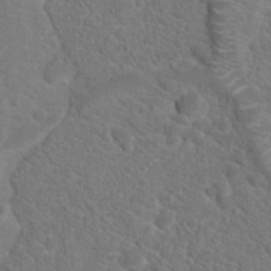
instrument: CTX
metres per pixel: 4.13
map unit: Hto
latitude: 19.1214
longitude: -38.5735
